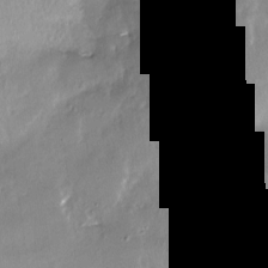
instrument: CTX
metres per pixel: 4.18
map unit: Nhe
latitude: -27.8800
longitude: -110.1578
